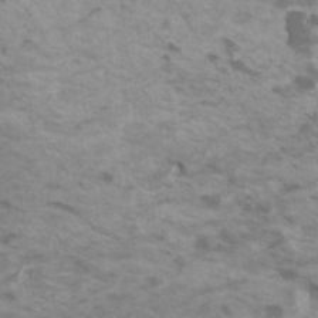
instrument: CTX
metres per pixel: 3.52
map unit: HNhu
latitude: 2.3278
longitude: -1.1214
